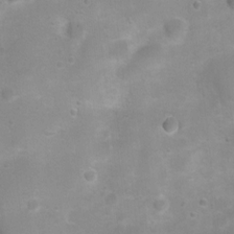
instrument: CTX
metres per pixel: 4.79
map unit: Ht
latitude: 4.9702
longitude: -21.1025
